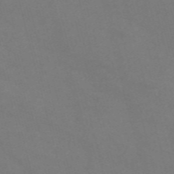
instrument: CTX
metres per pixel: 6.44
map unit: Nve
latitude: -58.1227
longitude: 59.0675
